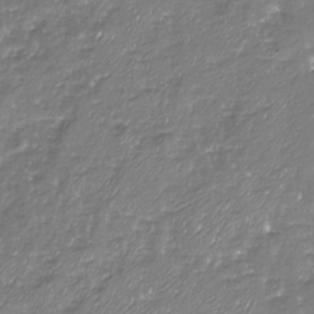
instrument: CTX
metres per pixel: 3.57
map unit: Nhu
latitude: -19.0675
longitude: -57.9339
